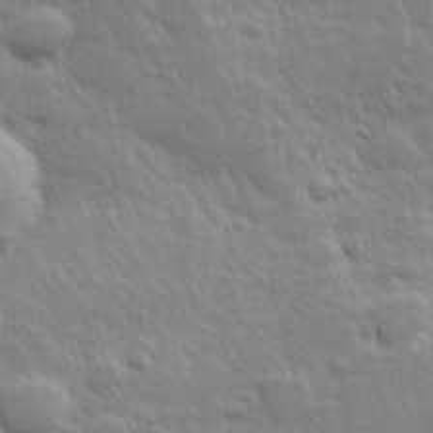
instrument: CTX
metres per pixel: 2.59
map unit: Hve
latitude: 24.2522
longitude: 144.6519
